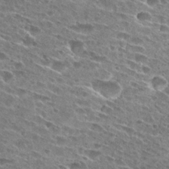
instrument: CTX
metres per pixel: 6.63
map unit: Hto
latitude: 26.8569
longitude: -43.6883
